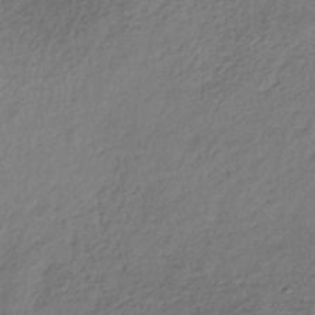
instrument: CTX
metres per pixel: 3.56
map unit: lHb
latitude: -35.7100
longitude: 68.1227
